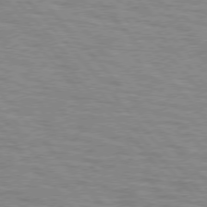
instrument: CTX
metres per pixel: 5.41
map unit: lApd
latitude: 76.1955
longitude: -76.7813
